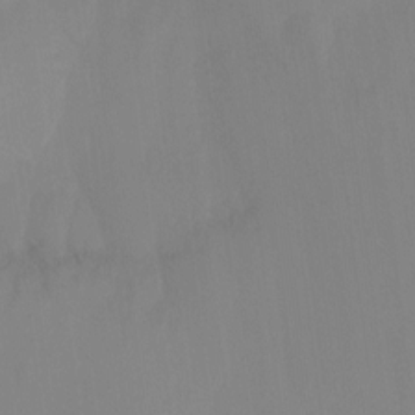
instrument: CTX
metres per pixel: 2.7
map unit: Nhu
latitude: -13.8422
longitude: -57.1970
